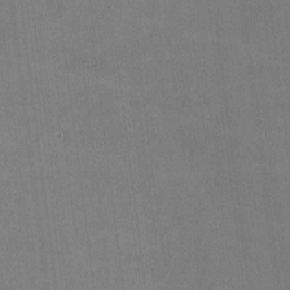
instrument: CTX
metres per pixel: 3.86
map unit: lHvf
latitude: -9.4454
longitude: -100.7057
